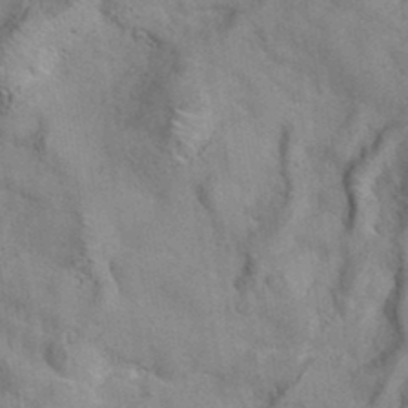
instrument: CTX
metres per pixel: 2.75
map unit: eAb
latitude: 34.8758
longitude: 109.9556
